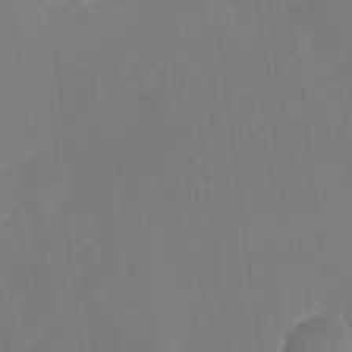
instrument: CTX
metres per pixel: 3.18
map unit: Nhu
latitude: -28.4629
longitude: -69.5938
